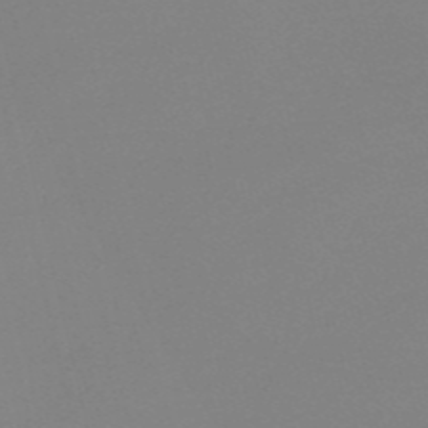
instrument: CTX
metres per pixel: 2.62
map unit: Nve
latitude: -56.9164
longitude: 61.9745
